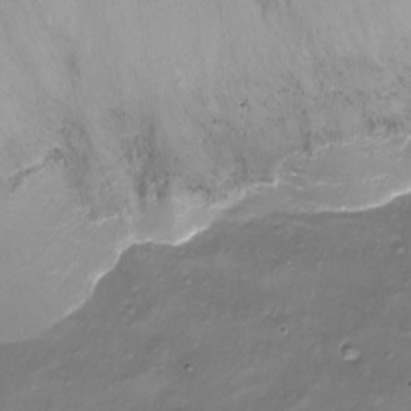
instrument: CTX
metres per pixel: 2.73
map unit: Nhu
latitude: -18.0472
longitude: -46.1011
